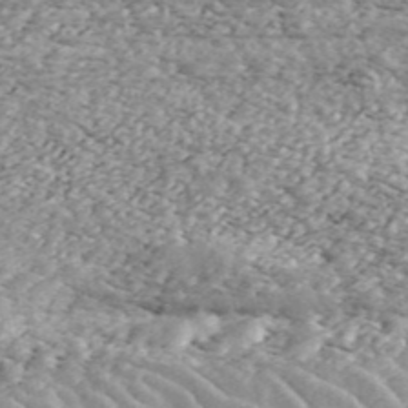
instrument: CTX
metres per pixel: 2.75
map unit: ANa
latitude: 44.3089
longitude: 46.6896
